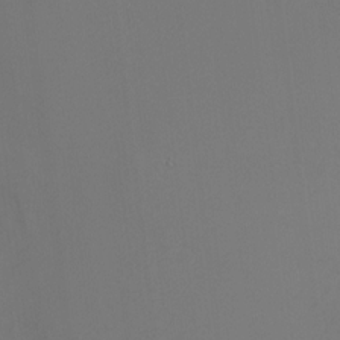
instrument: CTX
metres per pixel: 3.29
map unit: HNhu
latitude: 10.8002
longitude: 22.4062
